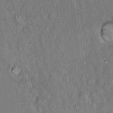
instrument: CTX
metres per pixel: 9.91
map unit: Hto
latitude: 15.7639
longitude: -57.7071
